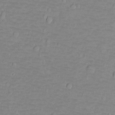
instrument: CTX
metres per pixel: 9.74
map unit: Ht
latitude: -9.0864
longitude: -36.0822
